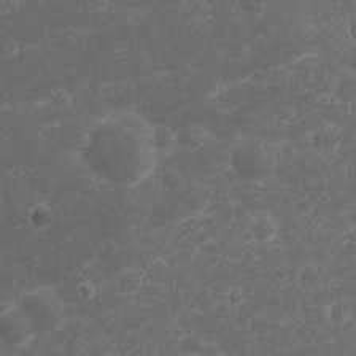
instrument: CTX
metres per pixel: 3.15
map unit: Nhu
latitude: 23.6127
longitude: -60.3278
